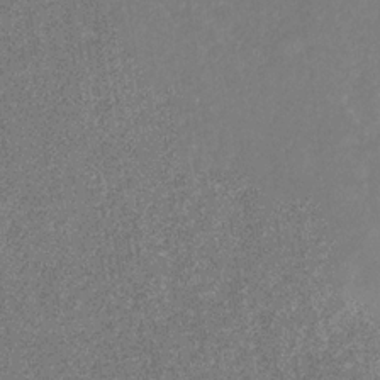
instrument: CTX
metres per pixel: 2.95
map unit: eHb
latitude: -30.9919
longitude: 67.8422
